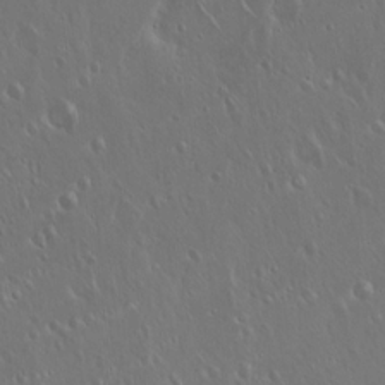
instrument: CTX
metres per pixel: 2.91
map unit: Hto
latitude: 17.8583
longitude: -56.8568
